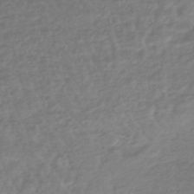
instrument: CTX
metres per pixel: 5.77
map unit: lHb
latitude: -44.6519
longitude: 67.9367
